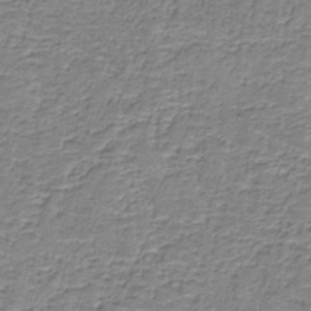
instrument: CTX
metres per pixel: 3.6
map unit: eAb
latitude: -37.0864
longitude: 52.9163
